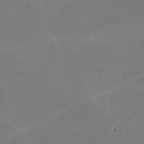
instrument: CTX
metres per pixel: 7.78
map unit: lHvf
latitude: -11.4266
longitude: -101.2348
